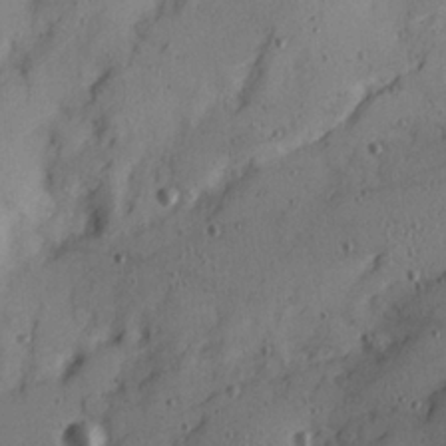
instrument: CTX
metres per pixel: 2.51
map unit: Ave
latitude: 22.0633
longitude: -131.4238
